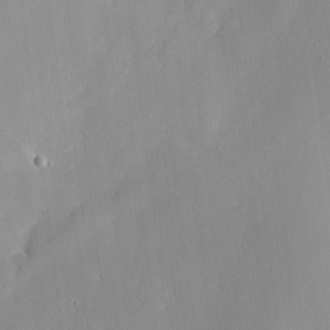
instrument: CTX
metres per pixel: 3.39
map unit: Htu
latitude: -6.9541
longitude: 175.6721
